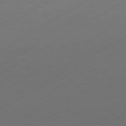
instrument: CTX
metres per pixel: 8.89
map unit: Hpe
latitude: -81.0676
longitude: 14.8597
